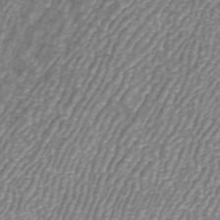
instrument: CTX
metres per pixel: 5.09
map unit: ANa
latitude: 42.8947
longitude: 25.9178
